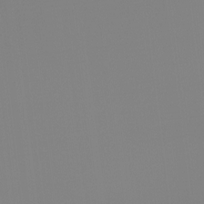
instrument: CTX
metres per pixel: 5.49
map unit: Hto
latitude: -7.8989
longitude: -52.1389
